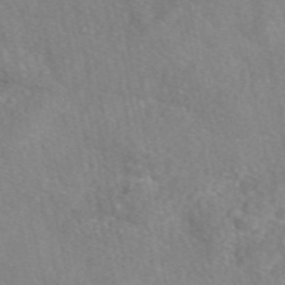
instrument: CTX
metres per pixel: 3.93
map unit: eAb
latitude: 48.5357
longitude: 111.4643
